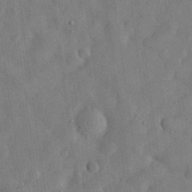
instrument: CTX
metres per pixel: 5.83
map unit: eHh
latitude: 30.5168
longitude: -74.1389
